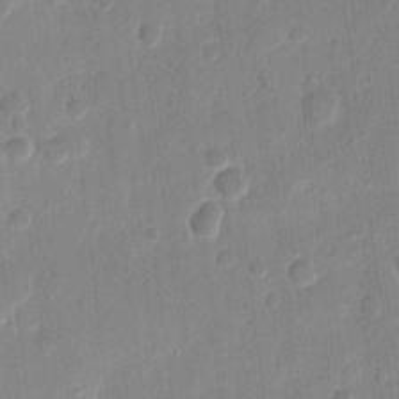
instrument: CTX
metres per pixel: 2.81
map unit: eHh
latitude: 11.8961
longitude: -68.7624
